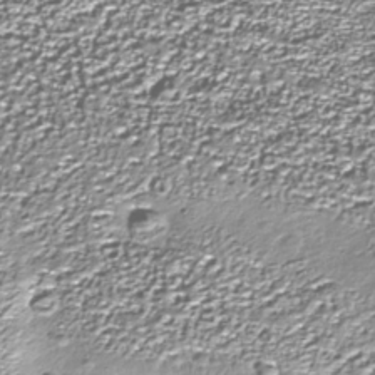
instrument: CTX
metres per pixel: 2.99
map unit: Nhu
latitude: -38.8030
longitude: -83.9150
